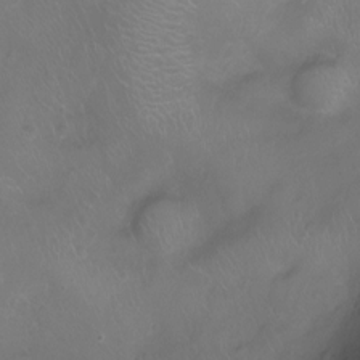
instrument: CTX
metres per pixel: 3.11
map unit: Ht
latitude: -7.3131
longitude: -19.3292
